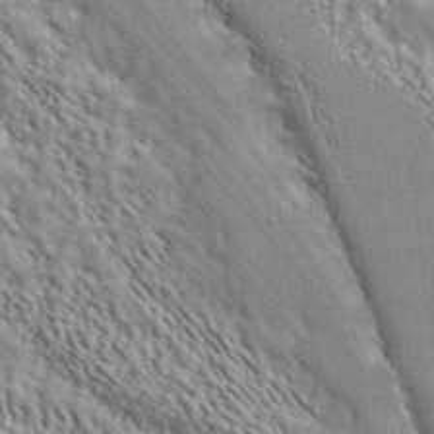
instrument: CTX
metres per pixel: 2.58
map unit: ANa
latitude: 38.9514
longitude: 29.6722
